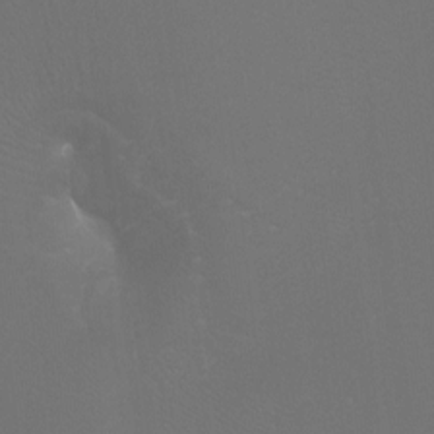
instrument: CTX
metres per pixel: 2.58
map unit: Htu
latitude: -7.4643
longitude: -32.8191
